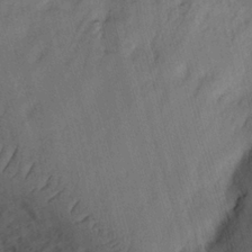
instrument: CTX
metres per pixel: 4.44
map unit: Ht
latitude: 7.9339
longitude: -75.9528
